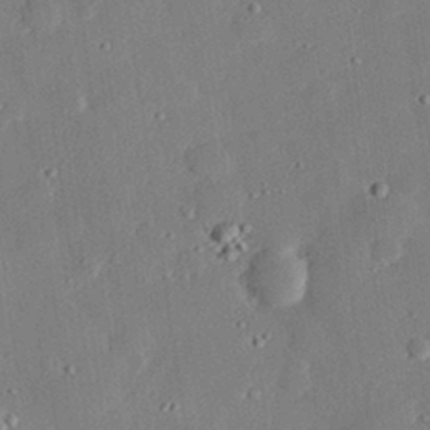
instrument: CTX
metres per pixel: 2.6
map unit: eHh
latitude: 28.3656
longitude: -81.0647
